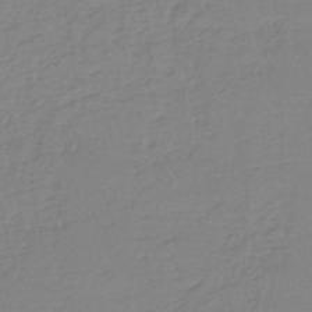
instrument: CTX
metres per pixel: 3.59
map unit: eHh
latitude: -44.9731
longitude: -29.3670
